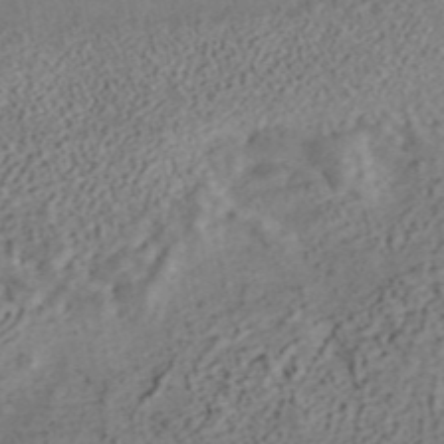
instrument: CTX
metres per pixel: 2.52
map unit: ANa
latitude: 42.5924
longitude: 18.2550
